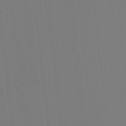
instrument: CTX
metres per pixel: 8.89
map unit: HNhu
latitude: 6.1578
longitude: 4.0094
